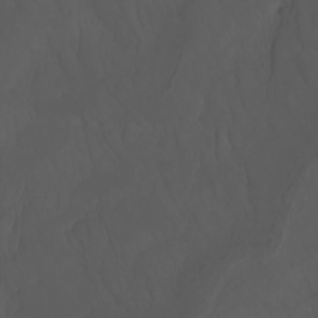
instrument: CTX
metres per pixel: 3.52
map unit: Nhu
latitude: -7.9556
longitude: -82.3656
